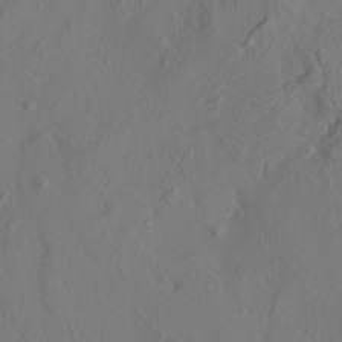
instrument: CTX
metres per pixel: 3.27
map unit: HNhu
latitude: 11.0648
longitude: 23.6155
